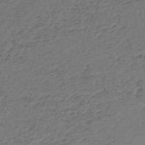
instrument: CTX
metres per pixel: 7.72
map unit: HNb
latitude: -52.4440
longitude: -52.4790
